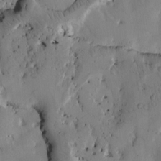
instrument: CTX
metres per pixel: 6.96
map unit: Htu
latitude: -3.6910
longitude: 170.0094
